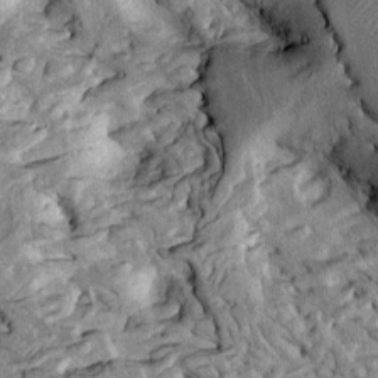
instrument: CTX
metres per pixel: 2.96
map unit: Htu
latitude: -1.8801
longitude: 148.8219
